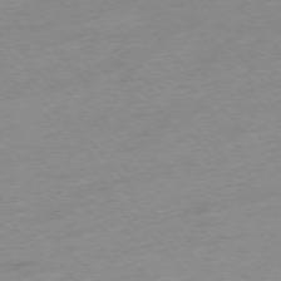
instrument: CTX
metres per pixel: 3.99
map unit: Hpe
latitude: -76.1417
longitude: -14.8947
